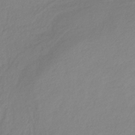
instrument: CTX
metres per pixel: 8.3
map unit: HNhu
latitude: -28.9164
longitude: 67.5210
